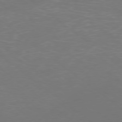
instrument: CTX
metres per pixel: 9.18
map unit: Ap
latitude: -78.7652
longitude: -62.5735
